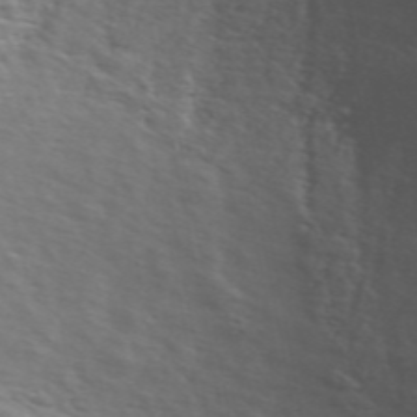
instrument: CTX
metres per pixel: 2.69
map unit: ANa
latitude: 51.1970
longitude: -70.8947
